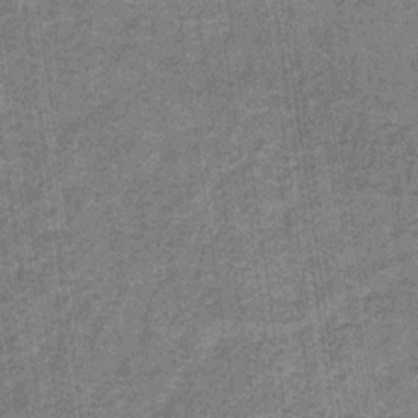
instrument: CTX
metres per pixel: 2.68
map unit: HNb
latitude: -32.4629
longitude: 57.8422
